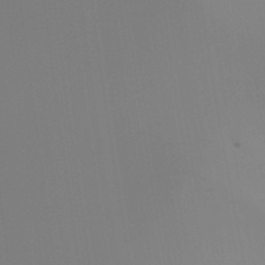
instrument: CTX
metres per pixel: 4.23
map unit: Hto
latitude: -7.8800
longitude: -49.0081
